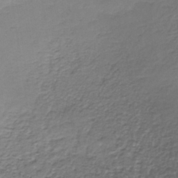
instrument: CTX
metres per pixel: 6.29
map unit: lHb
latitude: -38.5196
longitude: 61.1809
